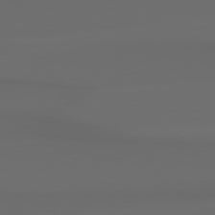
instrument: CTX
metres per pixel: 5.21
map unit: Hpe
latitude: 78.2712
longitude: -132.7057
